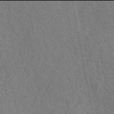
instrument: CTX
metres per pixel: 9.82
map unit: eAb
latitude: 49.9906
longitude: 115.4076
